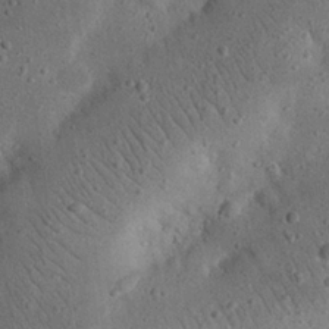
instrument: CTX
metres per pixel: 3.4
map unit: eHh
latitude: 24.1388
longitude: -68.3278
